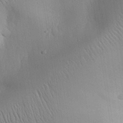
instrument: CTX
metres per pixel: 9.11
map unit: Aa
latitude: 31.8395
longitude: -142.4979
